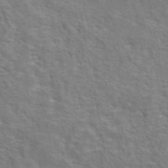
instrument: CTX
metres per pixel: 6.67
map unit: eAb
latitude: 43.4615
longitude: 107.8612
